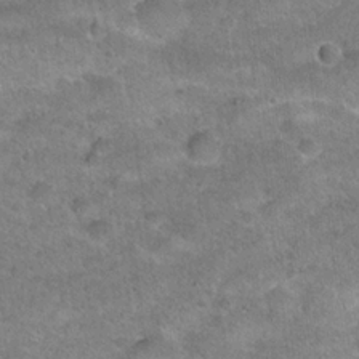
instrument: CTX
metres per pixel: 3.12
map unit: Hto
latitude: 21.2915
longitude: -49.2348
